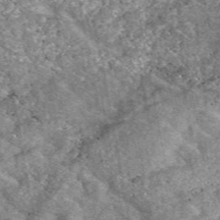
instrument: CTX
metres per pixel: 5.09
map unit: eAb
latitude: 48.0633
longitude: 120.3495
